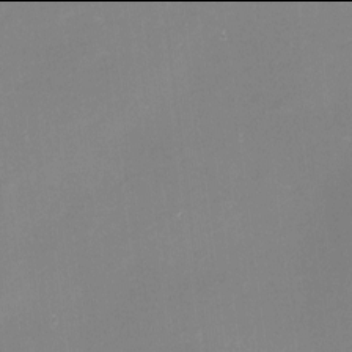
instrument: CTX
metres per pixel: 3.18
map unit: eHh
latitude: -2.0094
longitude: -80.2333
